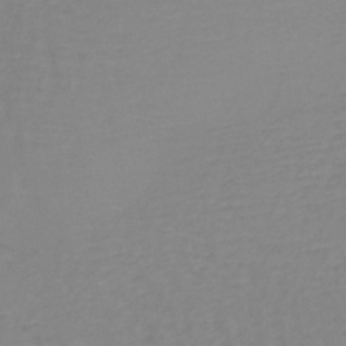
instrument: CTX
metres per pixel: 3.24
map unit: lHb
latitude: -40.4629
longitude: 65.2754
